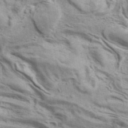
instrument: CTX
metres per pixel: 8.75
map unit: ANa
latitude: 41.7449
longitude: 17.6911
